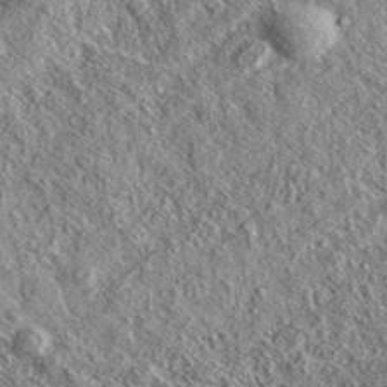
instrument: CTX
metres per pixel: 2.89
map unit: eAb
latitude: 36.9702
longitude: 109.8800
